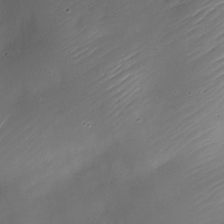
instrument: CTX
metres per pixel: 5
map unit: Nhe
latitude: -19.1809
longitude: 144.6330
